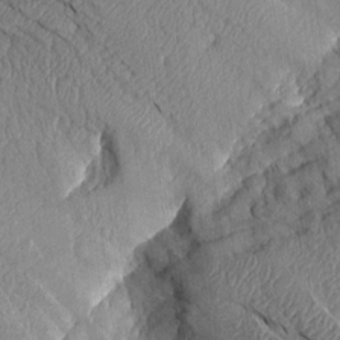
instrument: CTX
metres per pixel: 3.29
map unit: Aa
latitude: 14.7813
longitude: -146.7058
